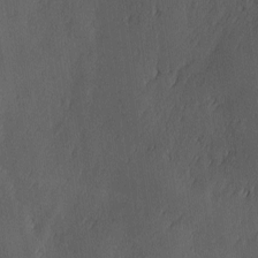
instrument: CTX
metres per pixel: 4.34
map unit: Ave
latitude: -10.8030
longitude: -121.7261
